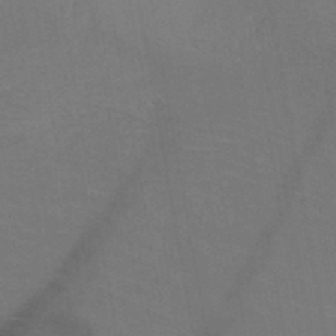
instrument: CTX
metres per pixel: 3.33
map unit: HNb
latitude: -49.5022
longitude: -44.5546
